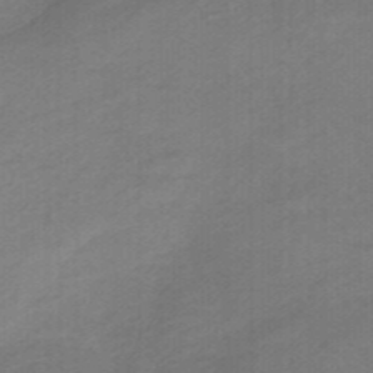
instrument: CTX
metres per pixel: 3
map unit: eHb
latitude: -47.0675
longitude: 89.2187
